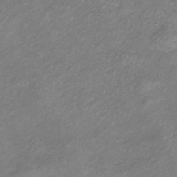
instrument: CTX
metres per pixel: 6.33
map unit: lHb
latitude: -37.7477
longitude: 72.9730
